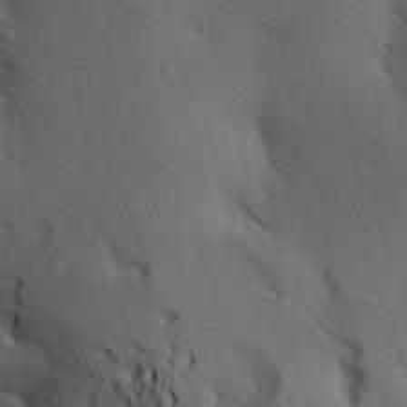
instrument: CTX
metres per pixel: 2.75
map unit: Aa
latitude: 25.2914
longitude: -148.1956
